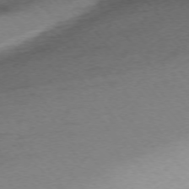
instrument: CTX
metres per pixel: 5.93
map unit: Ap
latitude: -75.3321
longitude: -72.2712
